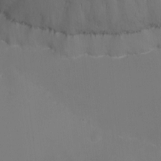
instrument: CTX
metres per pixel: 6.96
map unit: Nhu
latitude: -14.5574
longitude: -55.3482
